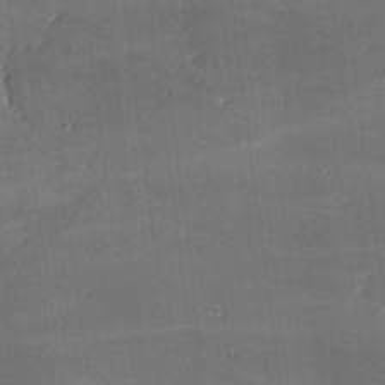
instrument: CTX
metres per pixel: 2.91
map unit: lHvf
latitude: -9.0675
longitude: -101.7072
